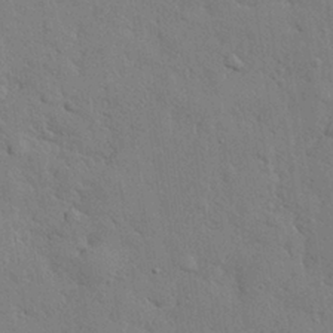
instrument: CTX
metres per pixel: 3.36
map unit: eHh
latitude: 28.0255
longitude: -75.8394
